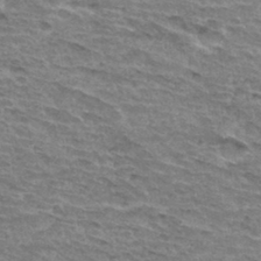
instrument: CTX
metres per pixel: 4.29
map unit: Hto
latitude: 33.0270
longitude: -45.0647
